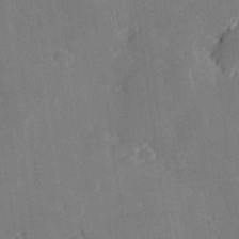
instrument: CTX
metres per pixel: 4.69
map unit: Hve
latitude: 28.1578
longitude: 144.9920
